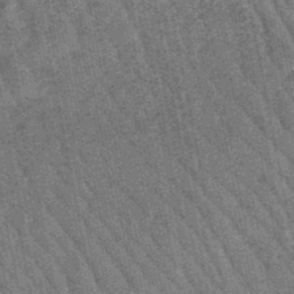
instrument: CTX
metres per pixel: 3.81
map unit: lHb
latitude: -47.5021
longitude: 76.0472
